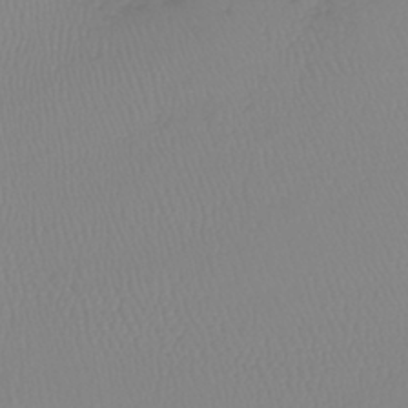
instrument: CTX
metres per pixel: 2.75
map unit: lHb
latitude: -41.2943
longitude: 71.2187
